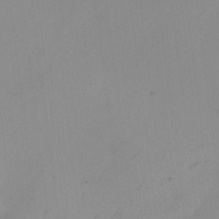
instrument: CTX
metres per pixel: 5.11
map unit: Nhu
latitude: -7.2187
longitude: -90.6868
